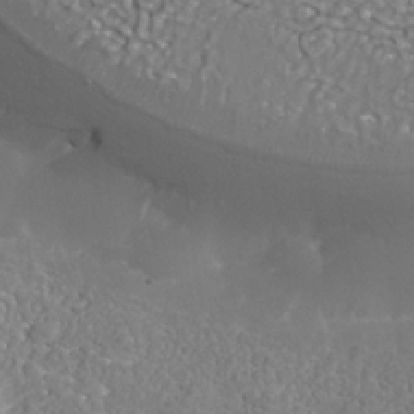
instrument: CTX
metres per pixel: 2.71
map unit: Nhe
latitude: -37.0864
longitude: -90.9892
